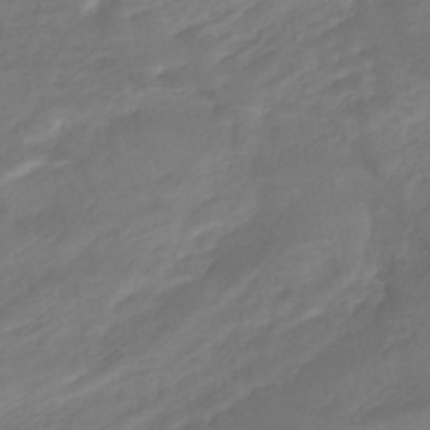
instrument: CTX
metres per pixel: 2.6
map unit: Nhe
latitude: -46.9164
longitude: 152.7652
